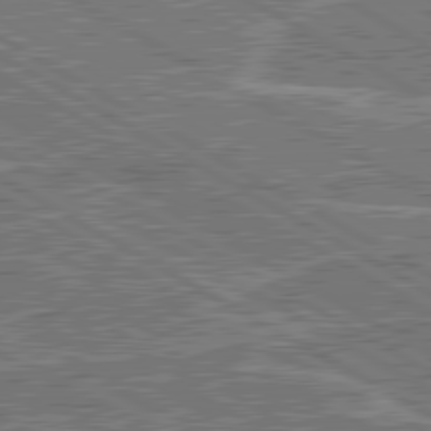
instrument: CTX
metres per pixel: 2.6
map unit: lApd
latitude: 80.8002
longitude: 119.8044
